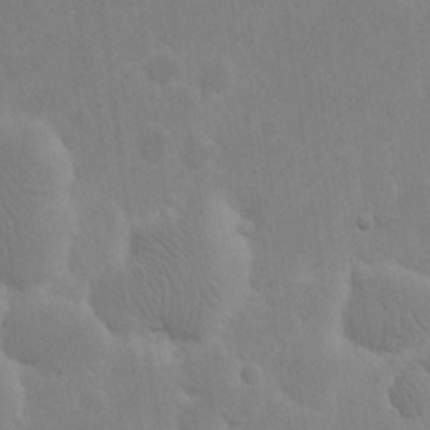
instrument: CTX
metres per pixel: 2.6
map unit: eHh
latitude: 20.9136
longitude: -68.9892
